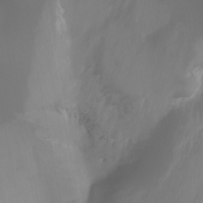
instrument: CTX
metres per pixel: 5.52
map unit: Nhu
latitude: -14.1606
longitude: -63.2915
